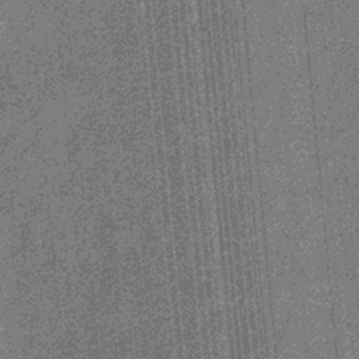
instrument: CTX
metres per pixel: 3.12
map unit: eHb
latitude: -31.8989
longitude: 73.7855
